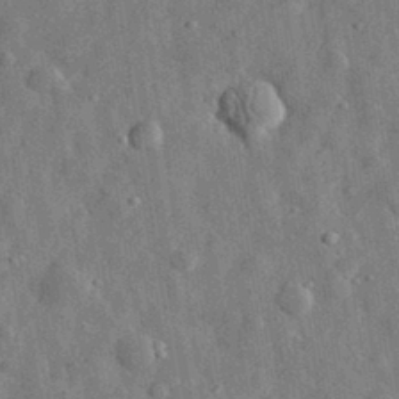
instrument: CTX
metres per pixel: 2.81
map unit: eHh
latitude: 31.6694
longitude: -74.4601
